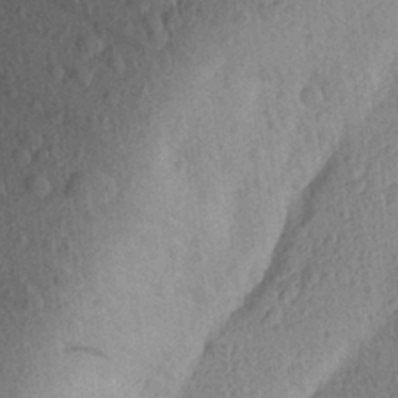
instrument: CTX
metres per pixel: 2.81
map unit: Aa
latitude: 25.6127
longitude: -145.2159
